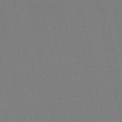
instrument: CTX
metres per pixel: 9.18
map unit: HNb
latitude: -50.2550
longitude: -52.4223
